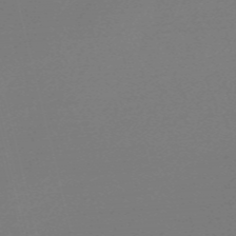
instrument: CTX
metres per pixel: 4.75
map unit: Nve
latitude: -56.8975
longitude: 62.8597
